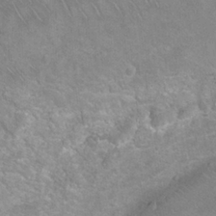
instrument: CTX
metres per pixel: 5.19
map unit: Ht
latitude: 1.5182
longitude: -33.1214
